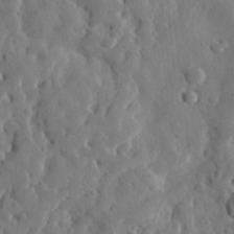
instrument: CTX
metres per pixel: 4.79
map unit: eHh
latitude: 30.1389
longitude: -77.8583
